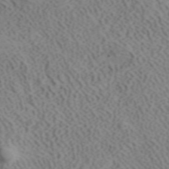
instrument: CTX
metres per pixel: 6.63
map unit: ANa
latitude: 41.5182
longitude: 33.6344
